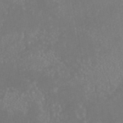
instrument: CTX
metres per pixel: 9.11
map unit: ANa
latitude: 44.7624
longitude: 24.2172
